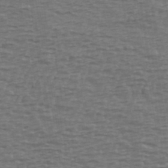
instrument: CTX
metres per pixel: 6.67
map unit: Ave
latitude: 39.6316
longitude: -113.1025
